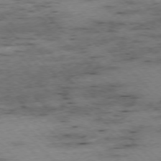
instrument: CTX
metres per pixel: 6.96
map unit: Ap
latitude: -76.6896
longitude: -87.0836
